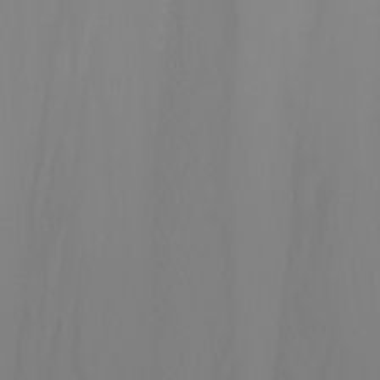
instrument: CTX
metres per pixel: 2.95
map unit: Nhu
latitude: -7.6344
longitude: -90.3845
